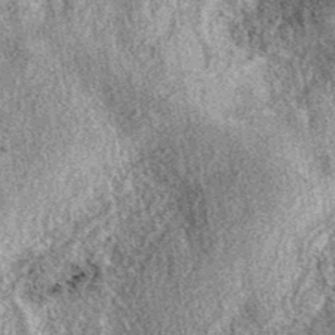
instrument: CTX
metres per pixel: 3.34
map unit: eAb
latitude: 38.9703
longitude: 108.3684
